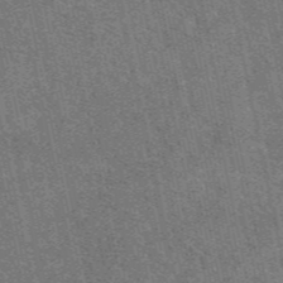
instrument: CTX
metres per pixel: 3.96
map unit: eAb
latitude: 48.7624
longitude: 116.0660
